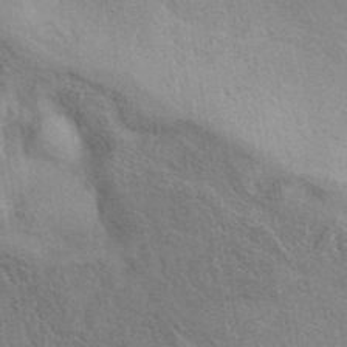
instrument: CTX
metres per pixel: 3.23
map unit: eAb
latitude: 40.5545
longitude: 104.0661
